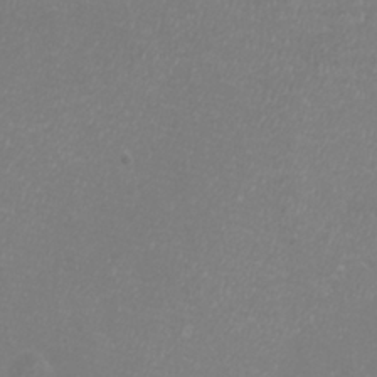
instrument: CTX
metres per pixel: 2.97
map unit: eHh
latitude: -7.1242
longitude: -75.7639
